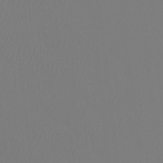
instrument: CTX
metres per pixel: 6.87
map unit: Htu
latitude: -12.8030
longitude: -48.0444
